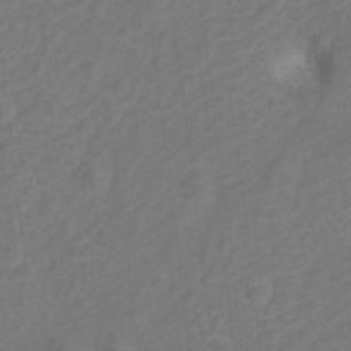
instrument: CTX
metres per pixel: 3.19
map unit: Hto
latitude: 4.9514
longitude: -32.8758
